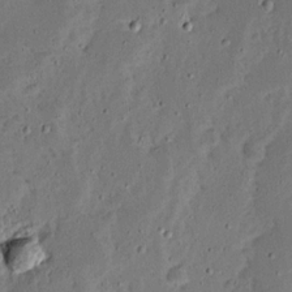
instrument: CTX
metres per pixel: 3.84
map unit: Ave
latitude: 14.0255
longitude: -138.7246
